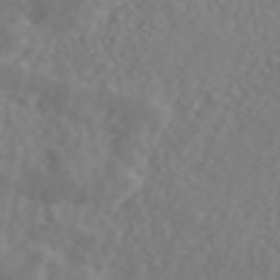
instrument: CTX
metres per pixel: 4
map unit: ANa
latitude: 44.5357
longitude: 22.0850
